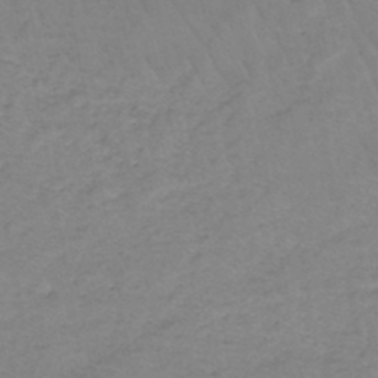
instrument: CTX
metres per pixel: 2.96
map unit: eHh
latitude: -45.8422
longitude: -29.6694
